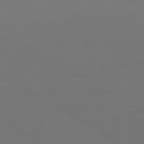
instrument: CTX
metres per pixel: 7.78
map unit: Ap
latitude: -80.6141
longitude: -60.5734
